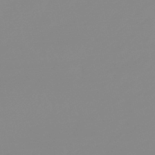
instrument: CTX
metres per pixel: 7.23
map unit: eHb
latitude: -48.4818
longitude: 84.7274
